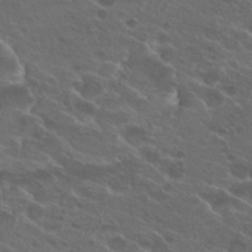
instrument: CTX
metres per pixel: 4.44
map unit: Hto
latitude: 25.4804
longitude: -39.7261
